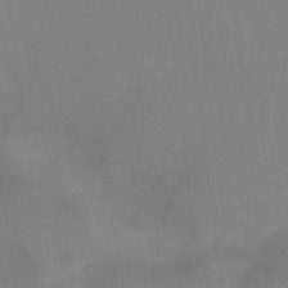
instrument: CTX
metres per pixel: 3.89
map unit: Nhu
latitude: -11.8045
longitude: -40.7435
